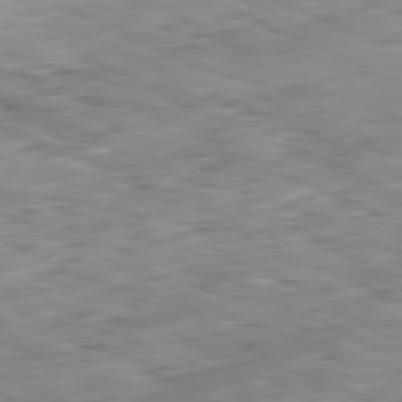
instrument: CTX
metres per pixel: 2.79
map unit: Ap
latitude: -81.4455
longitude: -82.4412
